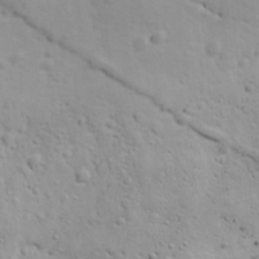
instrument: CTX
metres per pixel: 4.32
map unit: Ave
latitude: 11.7072
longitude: -104.6491
